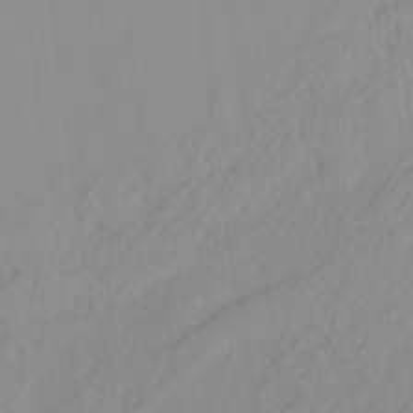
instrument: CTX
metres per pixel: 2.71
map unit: Hto
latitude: -8.4440
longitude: -41.9906
